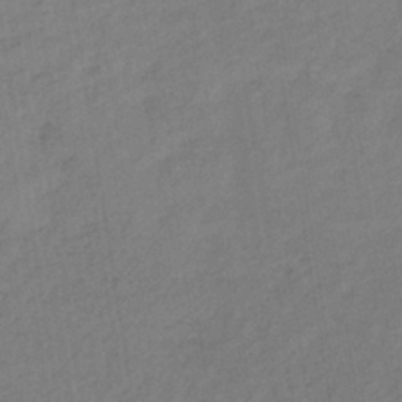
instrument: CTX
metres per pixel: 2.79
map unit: lHb
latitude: -36.7274
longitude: 71.2187
